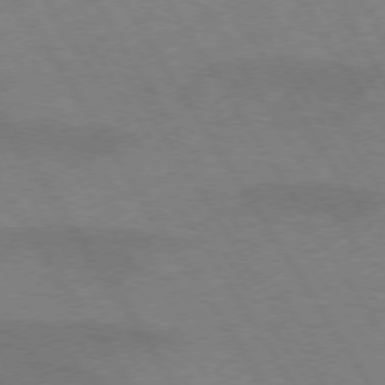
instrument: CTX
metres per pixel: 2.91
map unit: lApd
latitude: 72.7813
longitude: -57.6882
